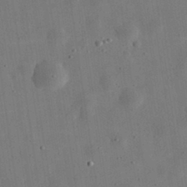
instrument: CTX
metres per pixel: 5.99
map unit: eHh
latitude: 32.7246
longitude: -75.9339
